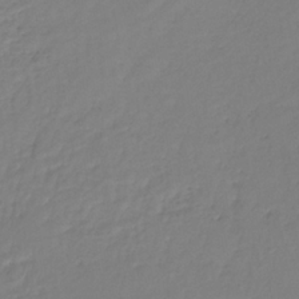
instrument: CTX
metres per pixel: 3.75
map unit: lHb
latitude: -34.9920
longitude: 64.3307
